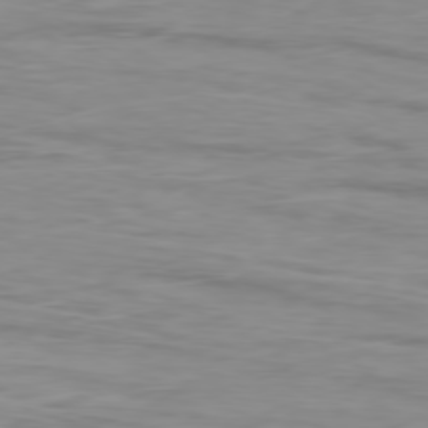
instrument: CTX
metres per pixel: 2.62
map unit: Ap
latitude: -79.1809
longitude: -75.3482
